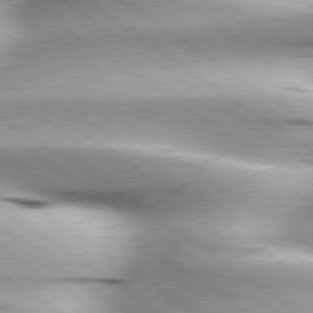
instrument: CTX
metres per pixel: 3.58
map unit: lApd
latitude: 79.2726
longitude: -155.4804
